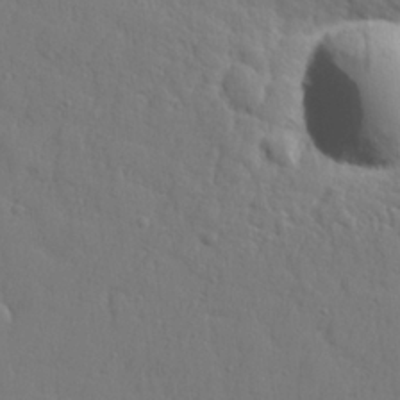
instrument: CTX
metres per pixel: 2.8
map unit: lHvf
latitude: 23.4048
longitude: 141.8611
